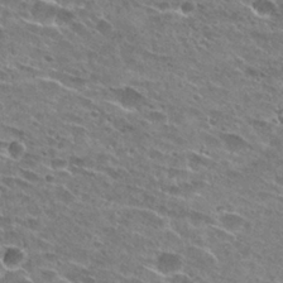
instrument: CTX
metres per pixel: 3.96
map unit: Hto
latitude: 26.8758
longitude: -43.7639
